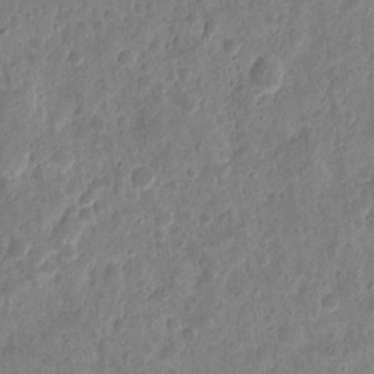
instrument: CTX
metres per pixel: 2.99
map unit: eHh
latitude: 10.4790
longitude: -73.2726
